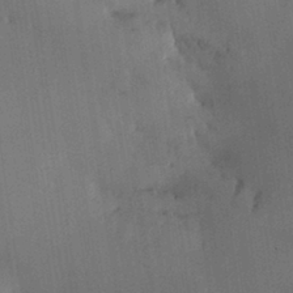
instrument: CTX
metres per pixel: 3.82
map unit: HNhu
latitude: 12.8947
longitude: 11.1431
